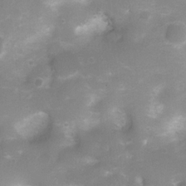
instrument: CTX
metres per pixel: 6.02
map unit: Ht
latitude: 4.9136
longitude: -21.3670
